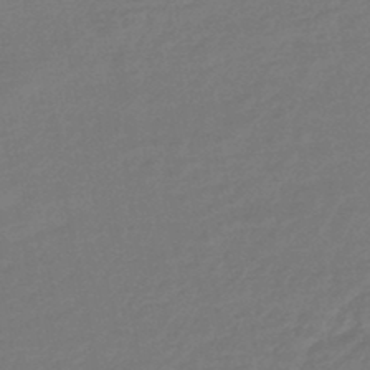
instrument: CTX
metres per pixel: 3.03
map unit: HNhu
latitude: -45.8422
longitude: 90.1795
